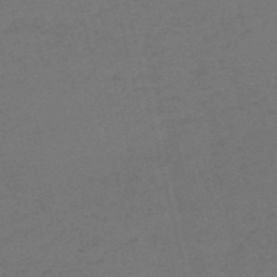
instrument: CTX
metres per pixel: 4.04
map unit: HNb
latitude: -55.9178
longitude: -43.1025
